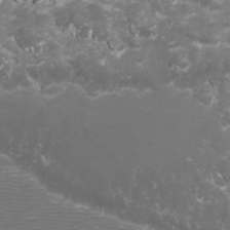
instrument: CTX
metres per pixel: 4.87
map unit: Htu
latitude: -5.8044
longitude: -73.5183
